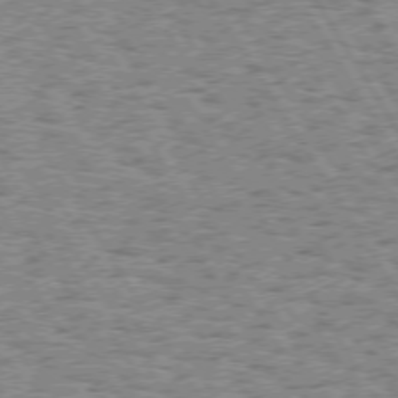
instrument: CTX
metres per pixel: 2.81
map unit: Hpe
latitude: 73.7450
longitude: -133.4049
